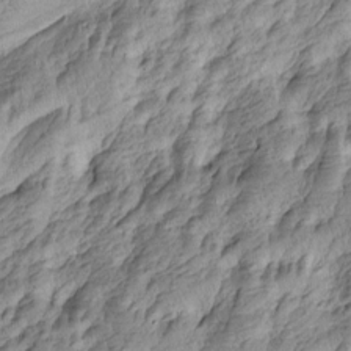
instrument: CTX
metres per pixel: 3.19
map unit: Htu
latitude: -4.3684
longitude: -176.4223
